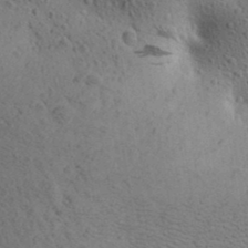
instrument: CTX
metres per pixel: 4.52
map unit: Aa
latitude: 25.8205
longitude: -148.7057
